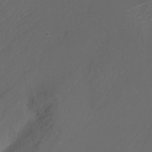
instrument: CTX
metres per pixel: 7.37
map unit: Nhu
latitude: -17.7289
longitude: -48.0822
